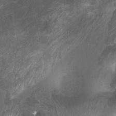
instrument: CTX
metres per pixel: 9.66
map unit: Ht
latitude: 4.1578
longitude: -20.7435
